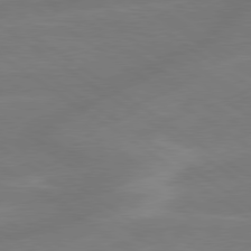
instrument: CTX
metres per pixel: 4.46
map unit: lApd
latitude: 79.0837
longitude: -142.8569
